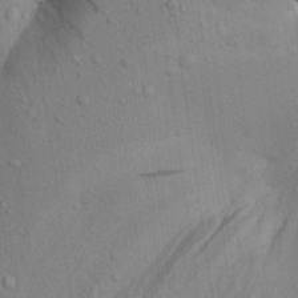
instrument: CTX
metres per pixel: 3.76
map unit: Aa
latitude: 22.6301
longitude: -144.4979
